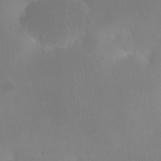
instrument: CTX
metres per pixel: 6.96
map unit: eHh
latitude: 25.7638
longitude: -65.0269
